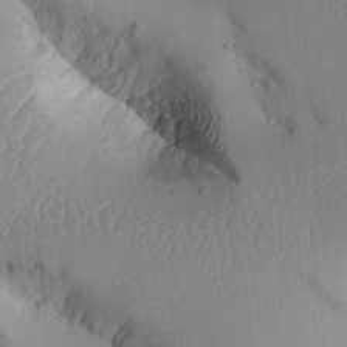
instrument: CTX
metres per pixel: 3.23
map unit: Aa
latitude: 10.4412
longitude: -127.4804
